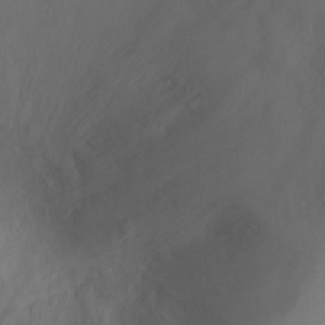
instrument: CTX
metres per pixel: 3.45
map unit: Ht
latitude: 0.9702
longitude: -20.1389
